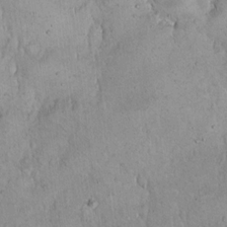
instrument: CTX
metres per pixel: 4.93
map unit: Hto
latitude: 14.1200
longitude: -57.0458
